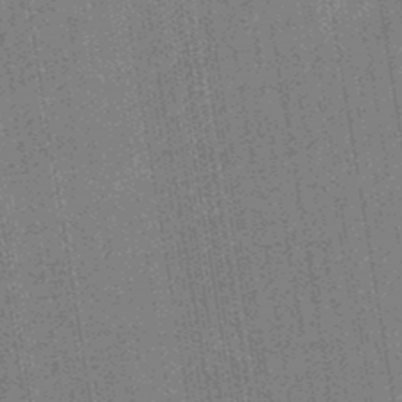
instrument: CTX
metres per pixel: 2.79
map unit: eHb
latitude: -45.9178
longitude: 87.0864
